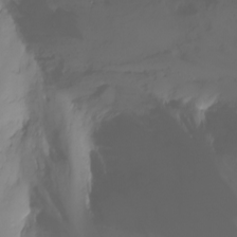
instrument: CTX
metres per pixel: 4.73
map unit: Ht
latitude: -1.4644
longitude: -61.6883
